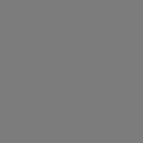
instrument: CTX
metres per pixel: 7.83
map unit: Hpe
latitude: 76.1389
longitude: -127.5560
